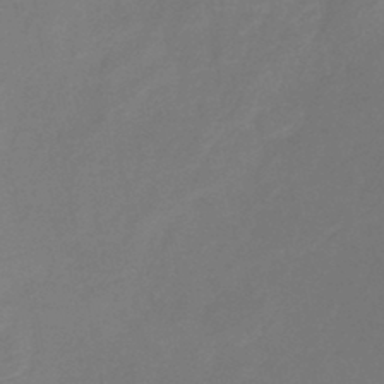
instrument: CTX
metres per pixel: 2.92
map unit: lHb
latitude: -37.2942
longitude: 72.9730
